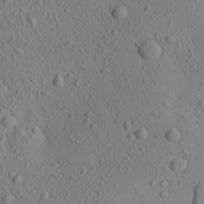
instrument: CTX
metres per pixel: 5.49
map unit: Aa
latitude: 23.8016
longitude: -144.1767
